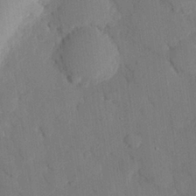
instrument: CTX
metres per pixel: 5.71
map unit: eHh
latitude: 27.5749
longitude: -80.2522
